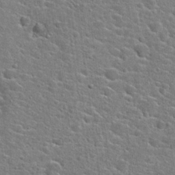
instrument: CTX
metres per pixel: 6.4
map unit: Hto
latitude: 24.1011
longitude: -44.4601
